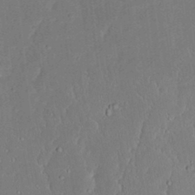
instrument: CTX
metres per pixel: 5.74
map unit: Nhu
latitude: 23.5560
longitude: -72.9703
